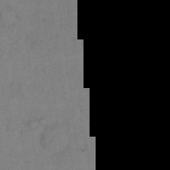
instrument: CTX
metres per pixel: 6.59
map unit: eHh
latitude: 18.4412
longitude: -64.4034
